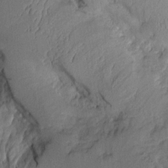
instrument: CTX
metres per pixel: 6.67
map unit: Aa
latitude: 9.4238
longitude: -128.1011
